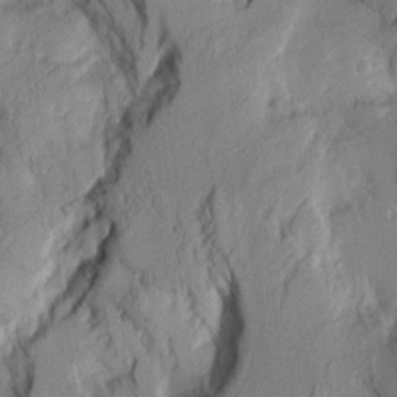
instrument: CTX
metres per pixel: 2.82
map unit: Aa
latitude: 8.1011
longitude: -127.8961
